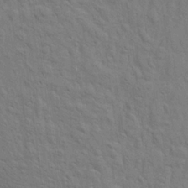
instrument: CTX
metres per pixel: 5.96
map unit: Aa
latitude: 21.2159
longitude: -140.6112
